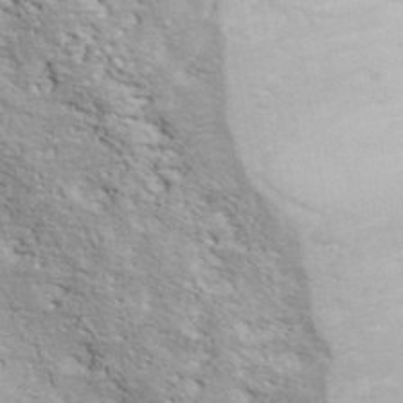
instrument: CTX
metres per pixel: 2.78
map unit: ANa
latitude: 41.6127
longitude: 55.7100
